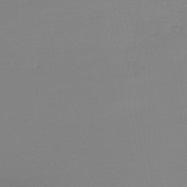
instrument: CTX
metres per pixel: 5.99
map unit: lHb
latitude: -44.6519
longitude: 72.2361
